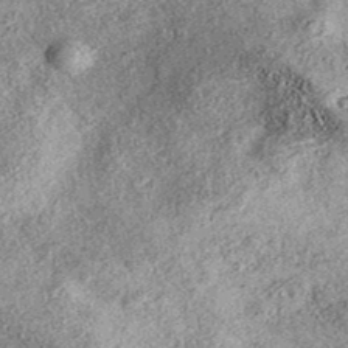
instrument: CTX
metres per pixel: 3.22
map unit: eAb
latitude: 38.0822
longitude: 106.8597
